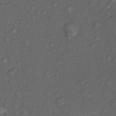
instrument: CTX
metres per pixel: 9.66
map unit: Nhu
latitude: 9.7261
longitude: -25.8394
